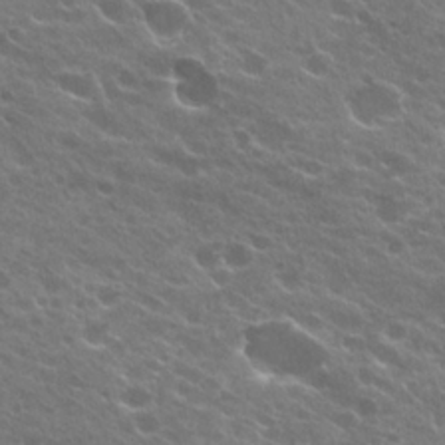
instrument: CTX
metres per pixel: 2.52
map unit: Hto
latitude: 24.3089
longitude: -37.3104
